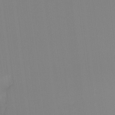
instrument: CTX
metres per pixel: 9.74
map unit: Hto
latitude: -8.3495
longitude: -51.0647
